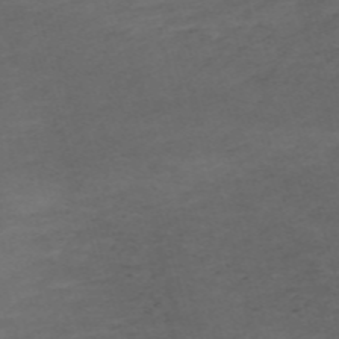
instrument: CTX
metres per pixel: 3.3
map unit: Nve
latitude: -58.8596
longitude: 59.4832
